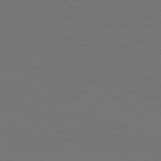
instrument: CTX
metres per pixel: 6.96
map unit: Ap
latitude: -80.6897
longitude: -59.9339
